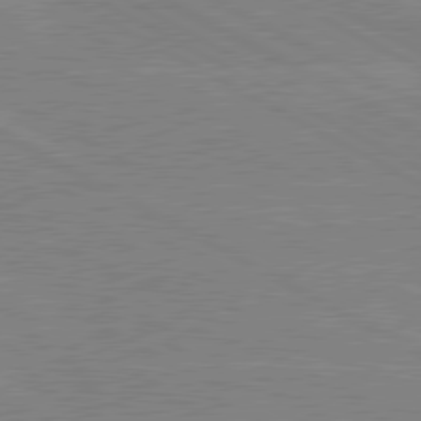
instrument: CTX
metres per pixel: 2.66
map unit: lApd
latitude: 80.2522
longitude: -127.6505
